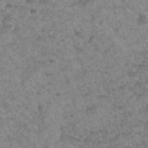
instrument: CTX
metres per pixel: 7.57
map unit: Hto
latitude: 32.8758
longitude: -49.4993
